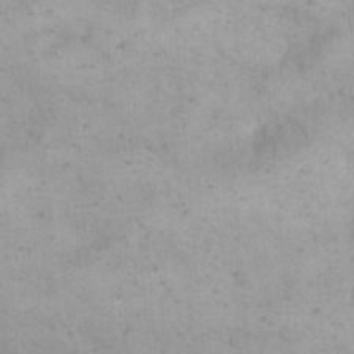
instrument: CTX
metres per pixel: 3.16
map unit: eHh
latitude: 21.1970
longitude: -63.1781
